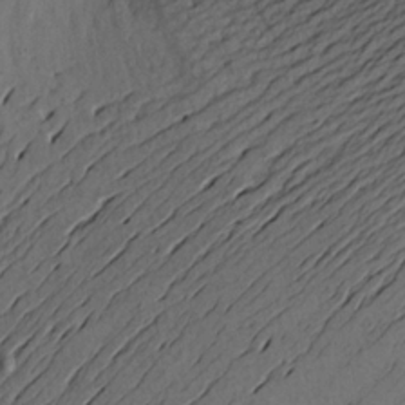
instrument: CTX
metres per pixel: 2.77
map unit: Aa
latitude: 17.4804
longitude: -144.5734
